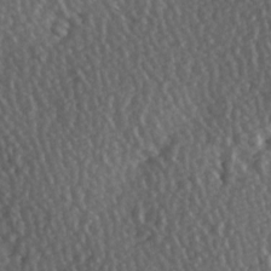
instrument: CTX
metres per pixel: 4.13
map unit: Hve
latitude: 3.0458
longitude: -123.5749
